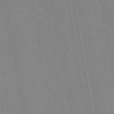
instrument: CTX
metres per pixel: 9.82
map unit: Aa
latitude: 28.7813
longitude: -147.4805
